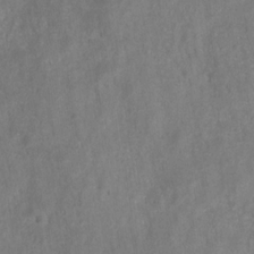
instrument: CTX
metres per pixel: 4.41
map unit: HNhu
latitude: -28.0283
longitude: 73.2187
